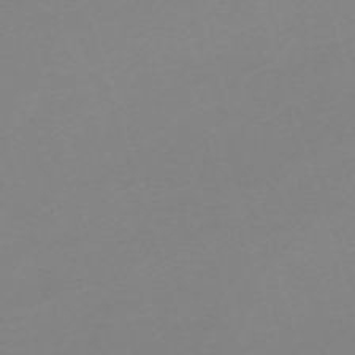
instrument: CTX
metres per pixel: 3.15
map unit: eHh
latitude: -62.3873
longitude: 49.2187
